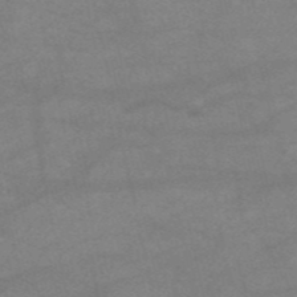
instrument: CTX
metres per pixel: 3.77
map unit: HNb
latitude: -53.9745
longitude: -41.1214
